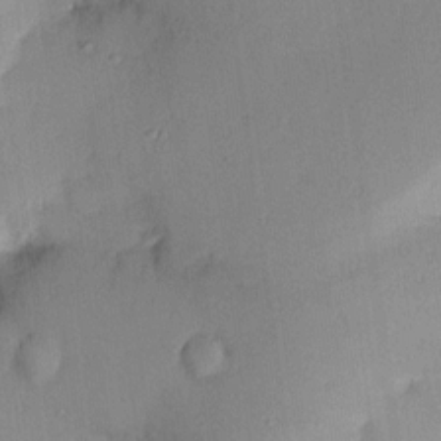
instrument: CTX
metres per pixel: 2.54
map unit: Hve
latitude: 13.3482
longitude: -90.7435
